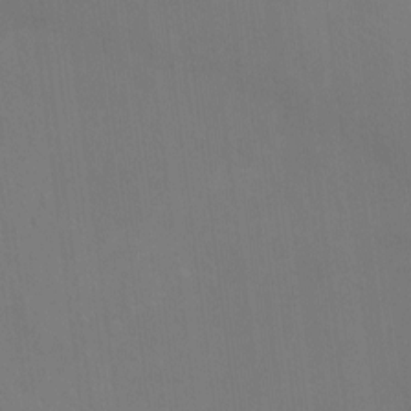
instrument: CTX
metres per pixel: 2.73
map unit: eHh
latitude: -8.4818
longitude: -69.1781
